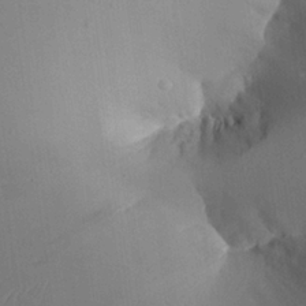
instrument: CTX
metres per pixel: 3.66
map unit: Aa
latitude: 24.0444
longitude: -128.3467
